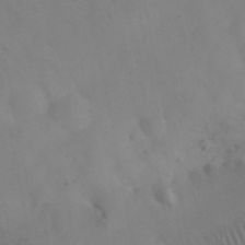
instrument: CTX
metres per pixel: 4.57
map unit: eHh
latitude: 25.9150
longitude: -66.9702
